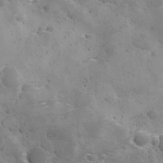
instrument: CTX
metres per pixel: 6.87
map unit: Ave
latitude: 11.2537
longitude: -106.1389
